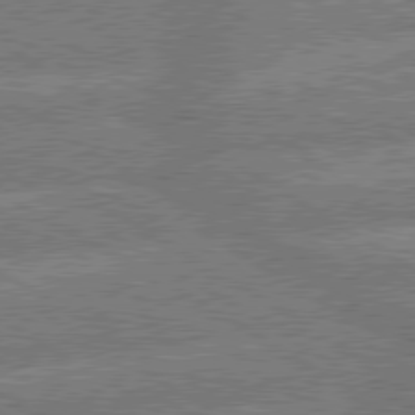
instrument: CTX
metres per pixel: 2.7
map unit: lApd
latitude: 79.7072
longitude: -162.9892
